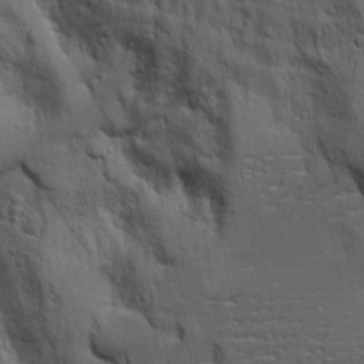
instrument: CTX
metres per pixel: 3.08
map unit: Aa
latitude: 18.5356
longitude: -125.2725
